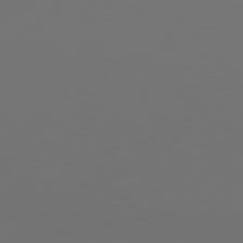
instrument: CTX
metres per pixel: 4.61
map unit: Hpe
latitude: 76.6490
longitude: -131.3482
